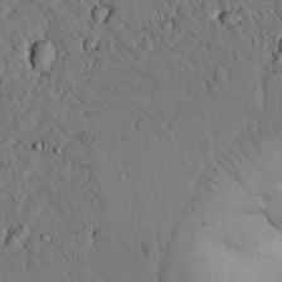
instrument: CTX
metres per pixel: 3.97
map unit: lAvf
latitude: 5.7639
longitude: 159.8611
